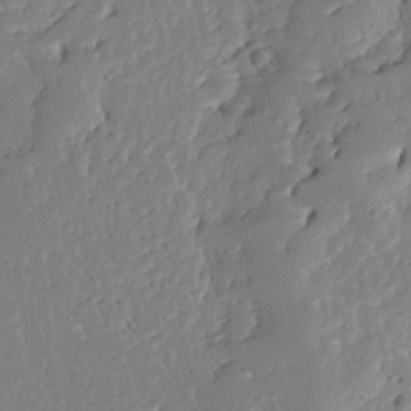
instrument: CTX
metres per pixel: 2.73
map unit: Ave
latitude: 12.8380
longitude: -136.0444
